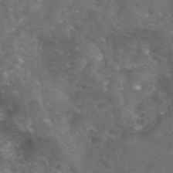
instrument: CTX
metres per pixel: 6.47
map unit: eAb
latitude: 46.5168
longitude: 119.8611
